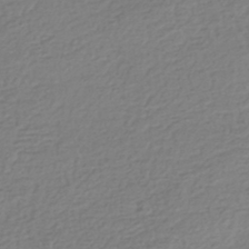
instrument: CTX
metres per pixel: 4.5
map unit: HNhu
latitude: -42.6329
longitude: 97.7100
